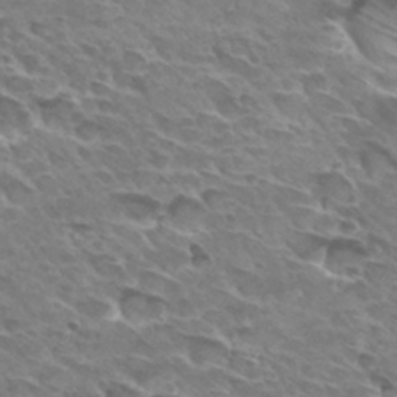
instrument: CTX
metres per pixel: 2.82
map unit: Hto
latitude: 30.2523
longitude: -42.0633
